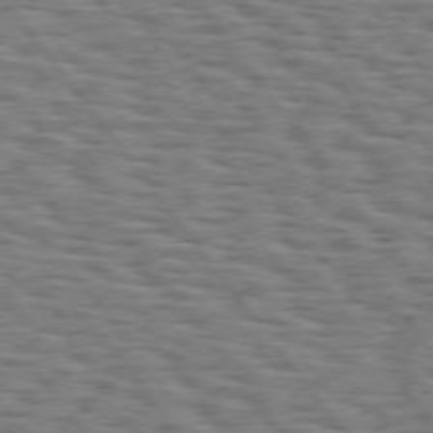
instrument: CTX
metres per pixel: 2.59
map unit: Hpe
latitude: 74.8380
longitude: -152.9136
